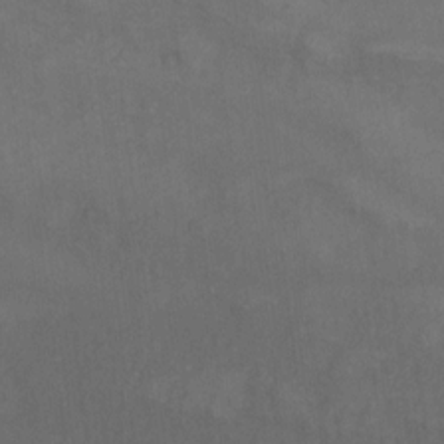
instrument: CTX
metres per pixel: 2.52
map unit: Nhu
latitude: 9.6316
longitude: -25.4615
